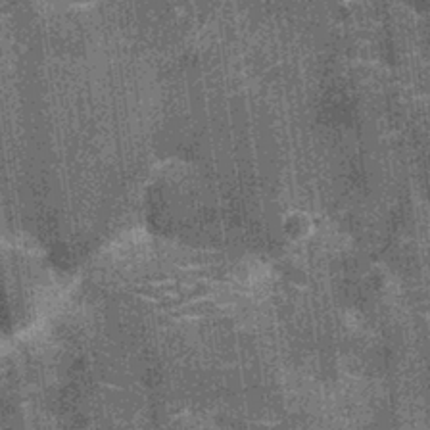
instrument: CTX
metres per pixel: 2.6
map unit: Nhu
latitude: -12.6519
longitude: -22.3845
